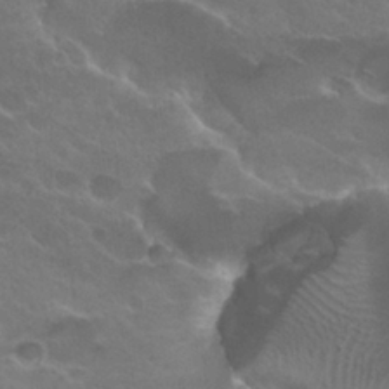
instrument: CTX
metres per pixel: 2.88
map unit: Hto
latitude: 26.5357
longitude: -36.4412
